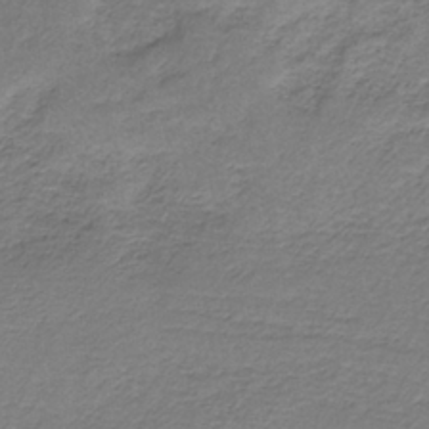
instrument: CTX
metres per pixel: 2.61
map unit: HNb
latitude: -35.1242
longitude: 58.0660
